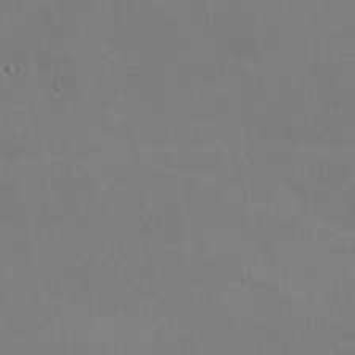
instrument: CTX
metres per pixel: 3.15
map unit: lHvf
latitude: -10.2551
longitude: -102.4601
